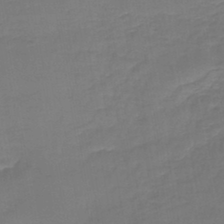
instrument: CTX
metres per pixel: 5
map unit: lHb
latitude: -43.0864
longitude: 59.6343
